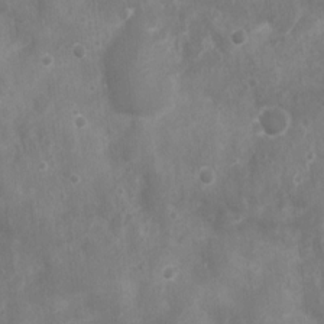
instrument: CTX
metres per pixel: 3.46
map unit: Nhu
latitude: 5.4993
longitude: -17.1403
